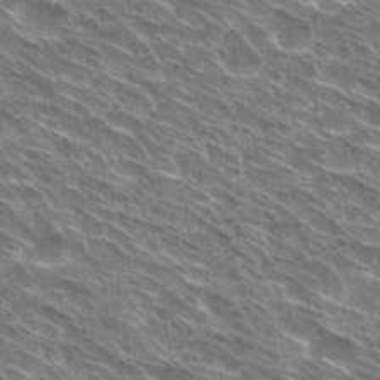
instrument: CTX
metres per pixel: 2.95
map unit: Hto
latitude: 30.1767
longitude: -44.6490
